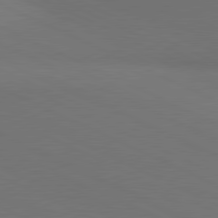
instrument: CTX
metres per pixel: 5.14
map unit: lApd
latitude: 81.1214
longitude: 137.3887
